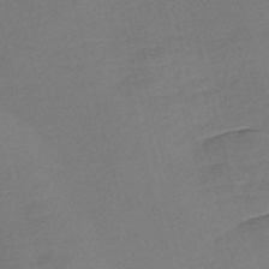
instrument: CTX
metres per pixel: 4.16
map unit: Nve
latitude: -57.0486
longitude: 58.5762
